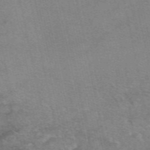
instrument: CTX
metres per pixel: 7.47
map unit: eAb
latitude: 49.6694
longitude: 105.9556
